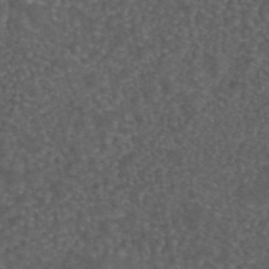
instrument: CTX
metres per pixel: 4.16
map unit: eAb
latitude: 43.9906
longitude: 106.6708
